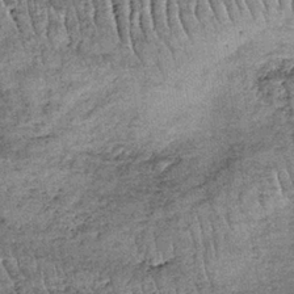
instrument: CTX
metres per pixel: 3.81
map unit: lHb
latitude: -36.6518
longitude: 67.4833
